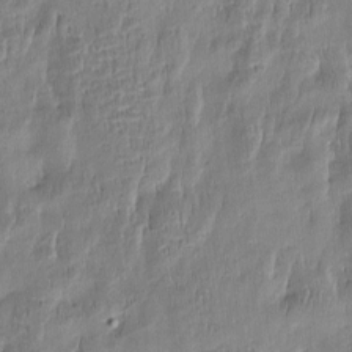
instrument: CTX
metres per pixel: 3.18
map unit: Htu
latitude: -5.5399
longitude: 174.4062
